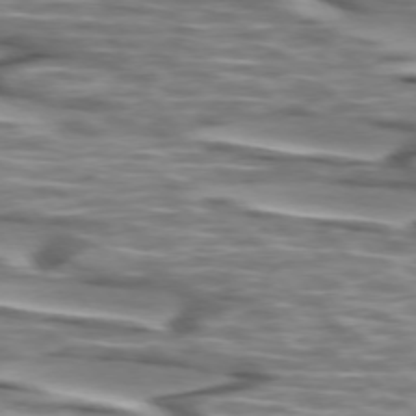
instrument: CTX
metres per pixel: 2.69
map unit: lApd
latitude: 74.4412
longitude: -57.4615
